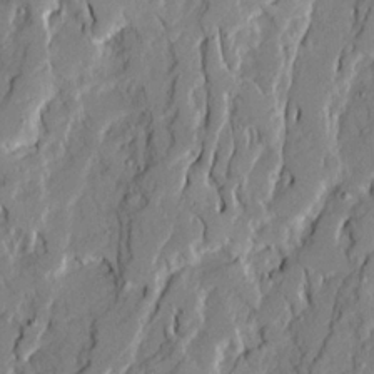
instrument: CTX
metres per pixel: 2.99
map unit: Ave
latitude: 21.1970
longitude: -129.2726
